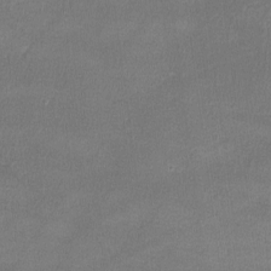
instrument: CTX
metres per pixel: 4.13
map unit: lHvf
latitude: -11.9178
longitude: -101.5749
